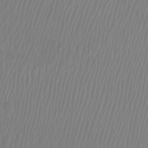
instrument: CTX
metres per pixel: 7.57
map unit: Htu
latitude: -8.5763
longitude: -74.6868
